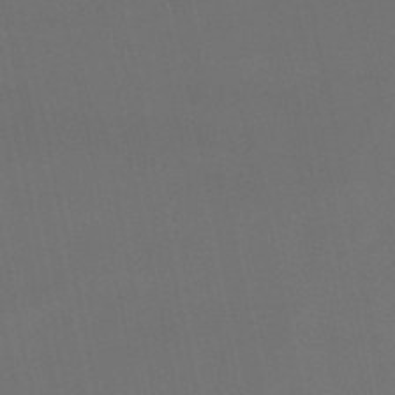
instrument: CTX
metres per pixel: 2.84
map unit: eHb
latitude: -50.6329
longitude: 68.2928
